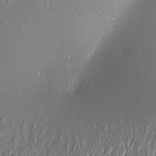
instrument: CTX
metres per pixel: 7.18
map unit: Aa
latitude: 9.3671
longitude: -132.9514
